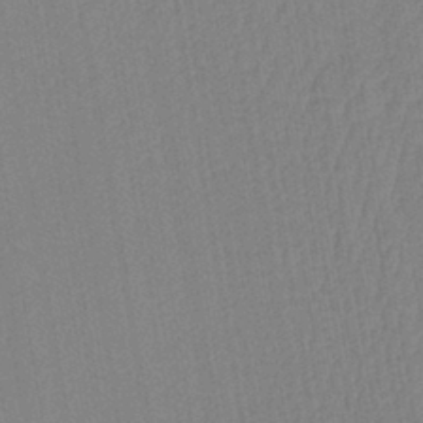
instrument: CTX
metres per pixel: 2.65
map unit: lHb
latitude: -41.5777
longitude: 60.8219
